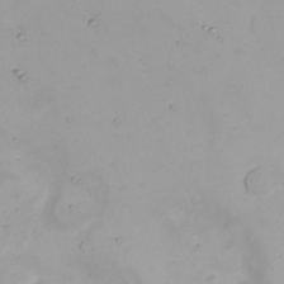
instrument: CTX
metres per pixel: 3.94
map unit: Nhu
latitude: 23.1592
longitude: -61.4615
